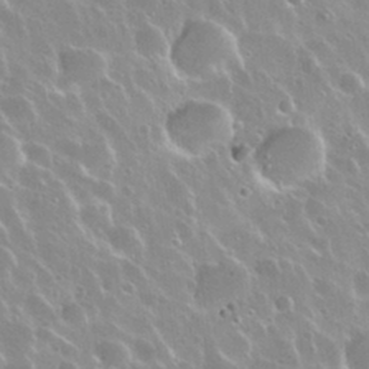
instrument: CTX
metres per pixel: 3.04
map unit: Nhu
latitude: 30.3468
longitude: -55.6127
